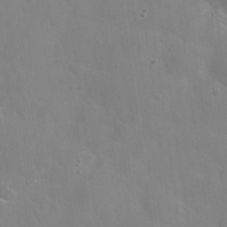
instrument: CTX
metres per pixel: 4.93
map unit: Nhu
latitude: 27.1781
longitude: -56.1010
